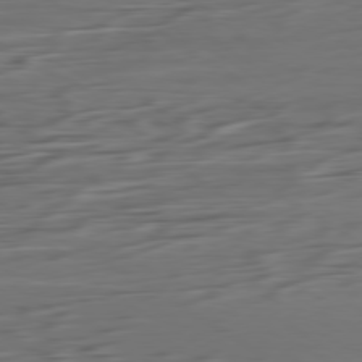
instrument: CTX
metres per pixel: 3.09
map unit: Ap
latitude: -79.9556
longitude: -57.3670
